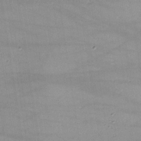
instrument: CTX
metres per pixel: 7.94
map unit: lHvf
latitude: -10.4818
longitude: -101.7639
